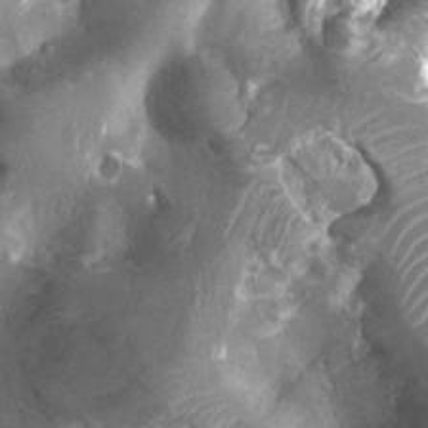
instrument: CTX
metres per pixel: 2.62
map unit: Htu
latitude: 2.8002
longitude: -19.9528
